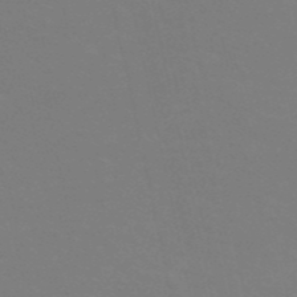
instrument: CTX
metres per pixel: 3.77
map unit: eHh
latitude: -53.3131
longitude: -25.3481
